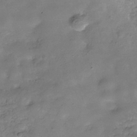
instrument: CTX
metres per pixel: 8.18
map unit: Hve
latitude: -30.9352
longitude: 93.3699
